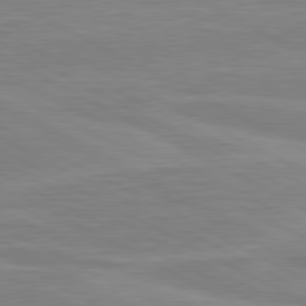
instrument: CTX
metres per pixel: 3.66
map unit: lApd
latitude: 81.0647
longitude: 171.3132
